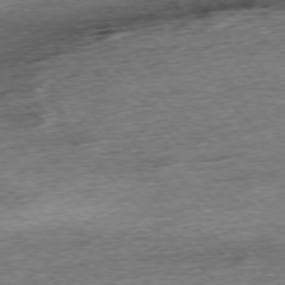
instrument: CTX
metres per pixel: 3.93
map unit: Ap
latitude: -76.9164
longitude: -96.9325
